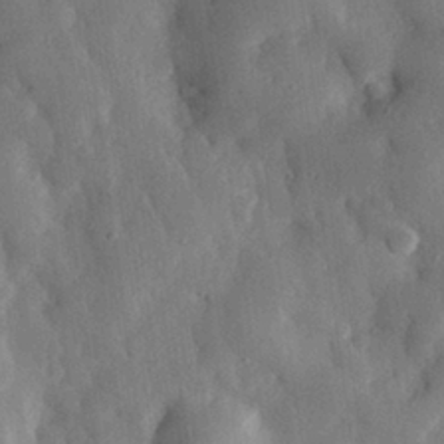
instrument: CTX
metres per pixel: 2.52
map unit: eHh
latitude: 29.8016
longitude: -77.9528
